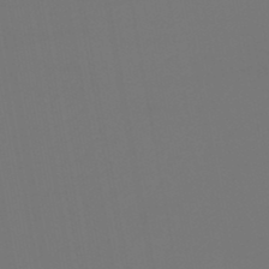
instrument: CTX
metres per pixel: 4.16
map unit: lHb
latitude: -47.5399
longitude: 71.2754
